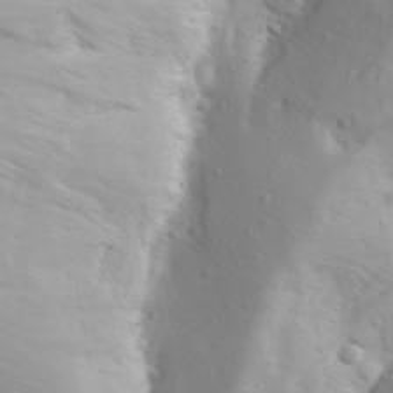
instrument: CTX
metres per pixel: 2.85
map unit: Aa
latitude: 28.5357
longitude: -146.3846
